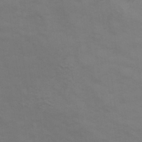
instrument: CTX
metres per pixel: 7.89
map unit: Hve
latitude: 33.5371
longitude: 150.2362
